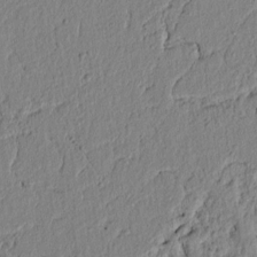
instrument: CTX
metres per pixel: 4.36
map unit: lAvf
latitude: 6.7246
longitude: 165.5399
